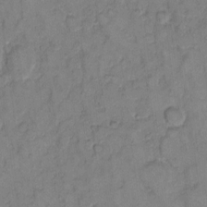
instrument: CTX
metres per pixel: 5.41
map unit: eHh
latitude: 10.3278
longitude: -64.4223
